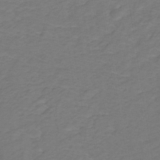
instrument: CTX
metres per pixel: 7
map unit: lHb
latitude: -31.2187
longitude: 65.1431
